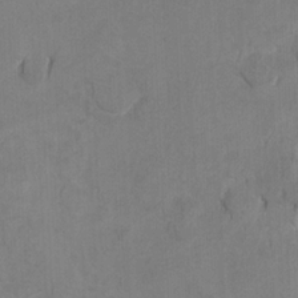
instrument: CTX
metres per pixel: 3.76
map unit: Ht
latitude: 9.5749
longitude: -32.9703
